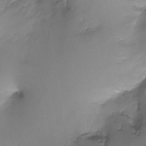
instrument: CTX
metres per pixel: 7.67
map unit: Ht
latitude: -12.0850
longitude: -47.8584
